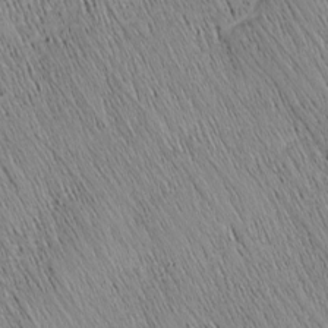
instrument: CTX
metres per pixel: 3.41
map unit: Nhu
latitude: -4.3306
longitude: -150.1011
